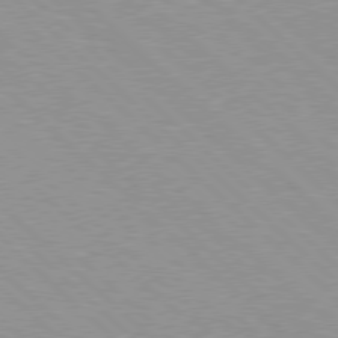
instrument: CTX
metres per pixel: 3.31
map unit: Hpe
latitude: 77.5938
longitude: -153.5938
